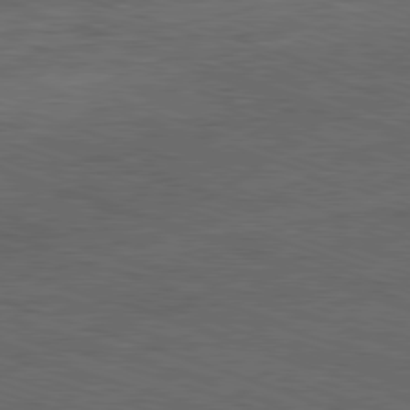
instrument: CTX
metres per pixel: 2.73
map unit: Ap
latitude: -81.4077
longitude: -73.0270
